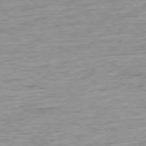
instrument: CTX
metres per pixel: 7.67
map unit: Ap
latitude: -77.9745
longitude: -82.2522
